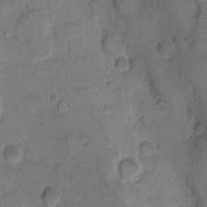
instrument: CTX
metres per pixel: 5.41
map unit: eHh
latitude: 9.5560
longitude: -64.0822
